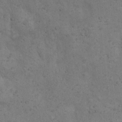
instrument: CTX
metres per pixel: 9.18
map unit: Hto
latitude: 13.6127
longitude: -55.8205
